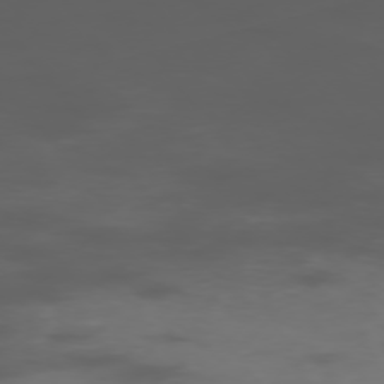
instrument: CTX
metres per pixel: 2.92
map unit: Hpe
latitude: -76.2362
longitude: -11.1025
